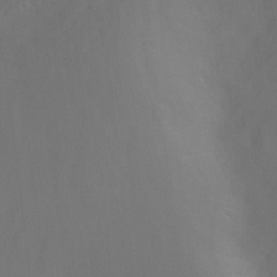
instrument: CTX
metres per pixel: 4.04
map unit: Ht
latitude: -8.3306
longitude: -20.1011
